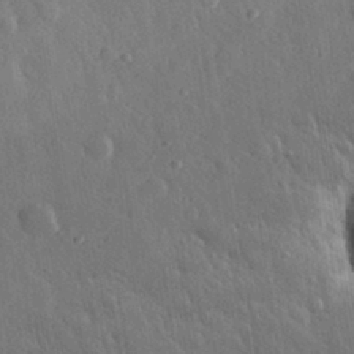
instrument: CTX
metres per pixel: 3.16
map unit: eHh
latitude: 31.4805
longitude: -79.4427
